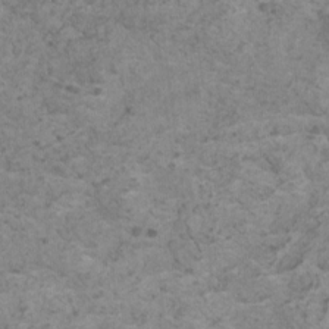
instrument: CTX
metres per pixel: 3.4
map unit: HNhu
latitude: 1.1214
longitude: 3.5021
